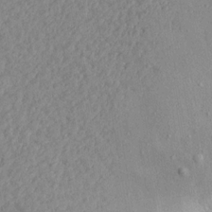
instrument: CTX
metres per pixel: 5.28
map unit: Aa
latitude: 15.6883
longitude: -142.1011
